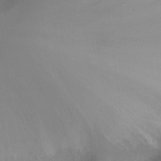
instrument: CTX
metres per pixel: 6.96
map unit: Ht
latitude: -10.1228
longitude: -19.8394
